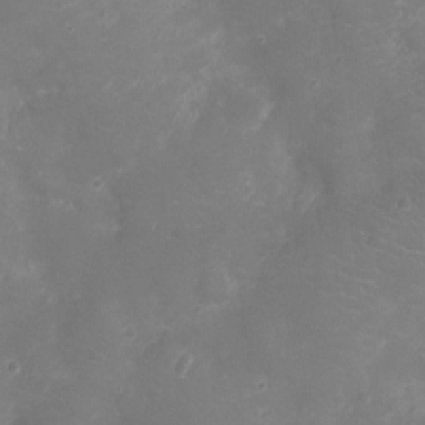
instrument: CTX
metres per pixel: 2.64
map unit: Ht
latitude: -7.8989
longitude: -18.5545
